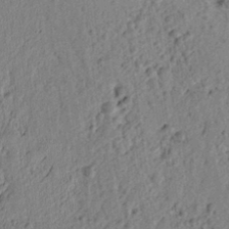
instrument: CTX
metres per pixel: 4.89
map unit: lAvf
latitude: 6.7246
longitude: 165.6155
